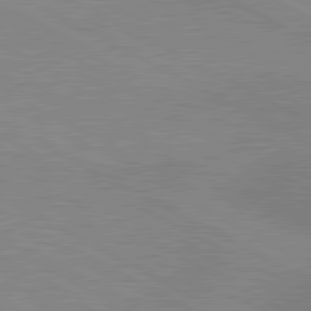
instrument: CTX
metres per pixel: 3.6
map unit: lApd
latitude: 80.5168
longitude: 124.5763
